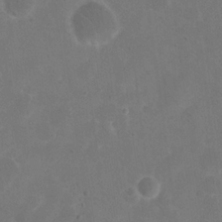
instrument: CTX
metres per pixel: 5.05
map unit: eHh
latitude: 19.9906
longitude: -64.8947
